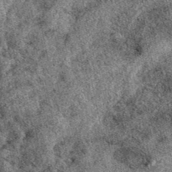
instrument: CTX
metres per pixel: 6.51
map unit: eAb
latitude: 39.9528
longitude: 109.6344
